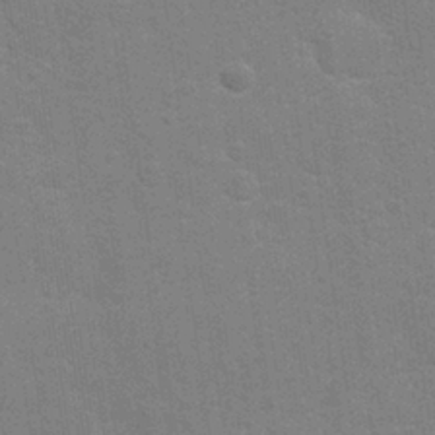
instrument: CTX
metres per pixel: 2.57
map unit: Nhu
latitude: 27.3671
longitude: -64.3845
